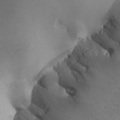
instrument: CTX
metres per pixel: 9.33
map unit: Ave
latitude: -7.4832
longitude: -119.2726
